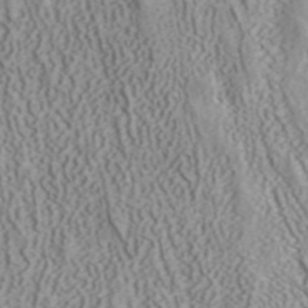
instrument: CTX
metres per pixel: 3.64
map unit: ANa
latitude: 40.5167
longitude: 34.7652
